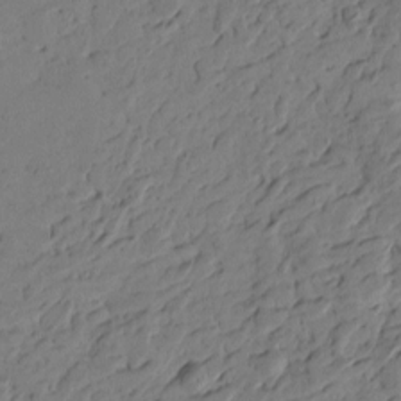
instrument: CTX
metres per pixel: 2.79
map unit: Htu
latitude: -3.7477
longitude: -178.2901
